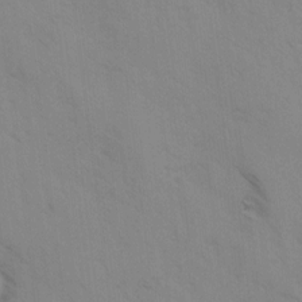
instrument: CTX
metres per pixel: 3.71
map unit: Ave
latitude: -1.2754
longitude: -111.8395
